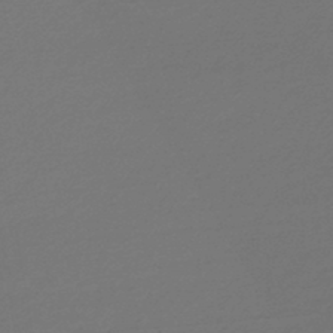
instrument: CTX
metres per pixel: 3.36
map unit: lHb
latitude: -46.1983
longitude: 71.1053
